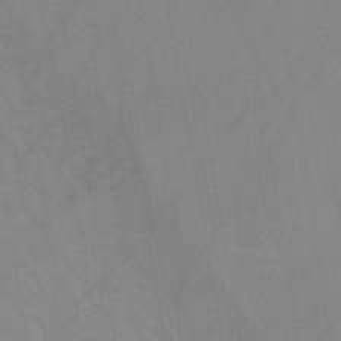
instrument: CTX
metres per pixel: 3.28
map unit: HNb
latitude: -44.6707
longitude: -40.9702
